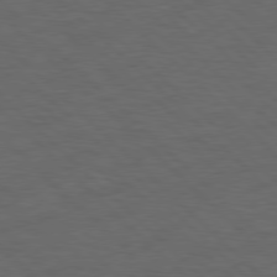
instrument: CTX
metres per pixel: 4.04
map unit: lApd
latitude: 77.5371
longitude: -60.3089
